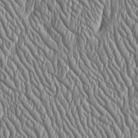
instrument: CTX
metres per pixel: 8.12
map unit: Htu
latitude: -4.1605
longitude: 158.6329
